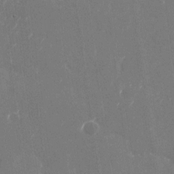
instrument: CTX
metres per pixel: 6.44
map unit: Nhu
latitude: -25.3698
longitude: -72.1956
